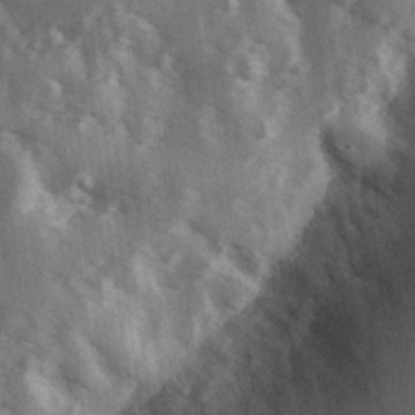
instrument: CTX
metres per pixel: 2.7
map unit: Hve
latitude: 27.0270
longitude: 147.6344
